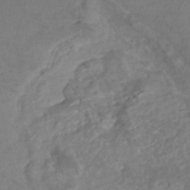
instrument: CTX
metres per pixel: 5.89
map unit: Nhe
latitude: -48.5763
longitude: -173.1214
